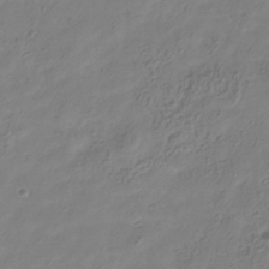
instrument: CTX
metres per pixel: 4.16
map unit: Hve
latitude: -34.6896
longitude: 88.8219
